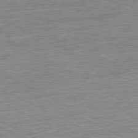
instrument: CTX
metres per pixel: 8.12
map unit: Ap
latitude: -81.7100
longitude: -77.6127
